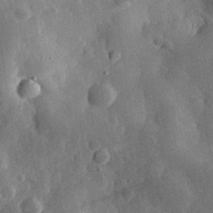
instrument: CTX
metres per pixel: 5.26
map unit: eHh
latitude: 30.6113
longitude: -80.2145
